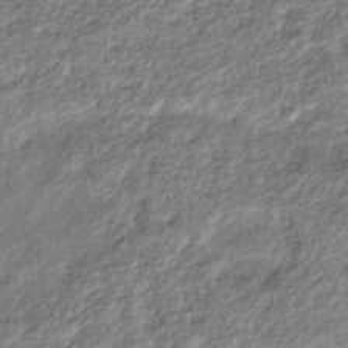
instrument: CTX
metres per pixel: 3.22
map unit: eHb
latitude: -39.4455
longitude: 81.4266
